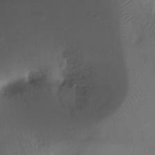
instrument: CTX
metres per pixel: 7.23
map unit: Ht
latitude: -16.8408
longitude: -40.9702
